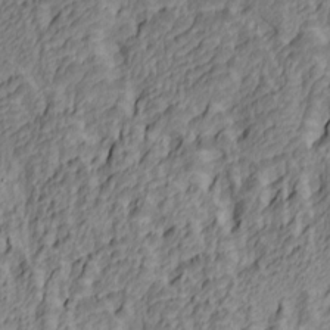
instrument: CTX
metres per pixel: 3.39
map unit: Ave
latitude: 4.1389
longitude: -113.6127
